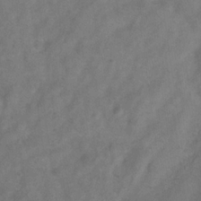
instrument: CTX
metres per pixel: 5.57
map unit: Hve
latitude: -33.3321
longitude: 89.5021
